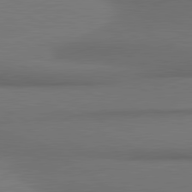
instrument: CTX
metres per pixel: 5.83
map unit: lApd
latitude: 81.3671
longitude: 174.4817
